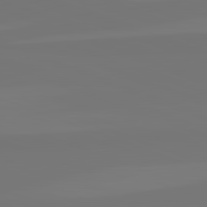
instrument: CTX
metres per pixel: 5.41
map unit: lApd
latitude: 82.5734
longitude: 154.8219
